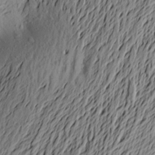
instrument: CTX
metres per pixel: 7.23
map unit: Aa
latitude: 22.2522
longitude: -148.9136
